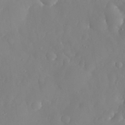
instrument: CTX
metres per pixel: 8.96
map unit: eHh
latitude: 31.4616
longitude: -58.7057
